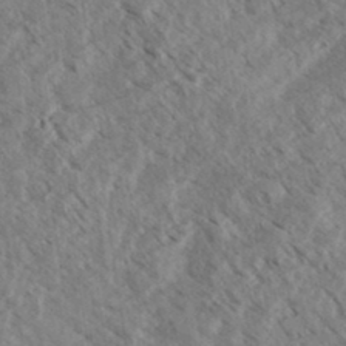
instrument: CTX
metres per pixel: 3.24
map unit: eHh
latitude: 34.9135
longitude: -139.9528
